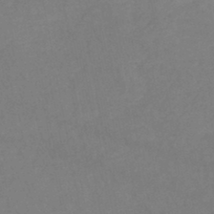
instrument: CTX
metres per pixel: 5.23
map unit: lHb
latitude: -38.5763
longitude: 73.0297
